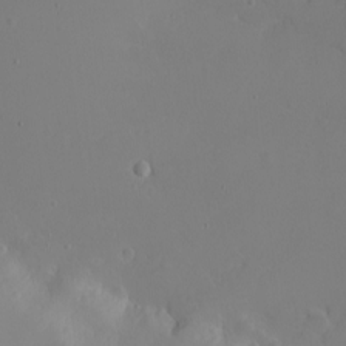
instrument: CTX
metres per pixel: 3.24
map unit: eHh
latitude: -6.1983
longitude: -80.5735
